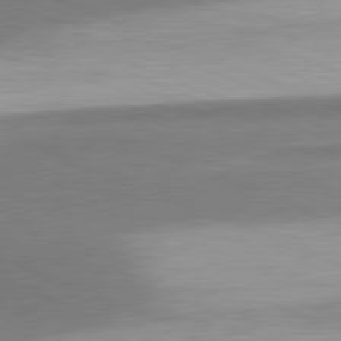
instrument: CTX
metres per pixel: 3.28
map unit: lApd
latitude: 81.5560
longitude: 164.5952
